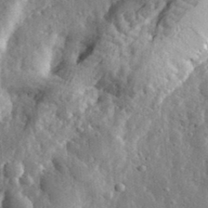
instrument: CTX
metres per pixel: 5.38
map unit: eHh
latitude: 33.5749
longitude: -80.4223
